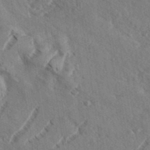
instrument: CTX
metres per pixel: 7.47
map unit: eHh
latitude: 36.7058
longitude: -138.2900
